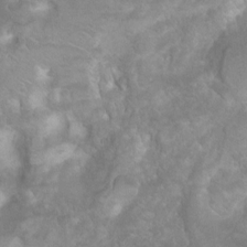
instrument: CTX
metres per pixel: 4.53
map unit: Ht
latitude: 2.3845
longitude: -24.7057
